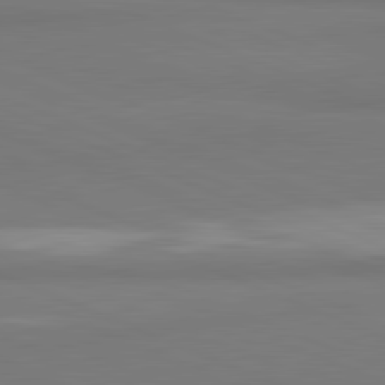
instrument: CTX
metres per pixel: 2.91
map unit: lApd
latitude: 81.8205
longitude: 177.1431
